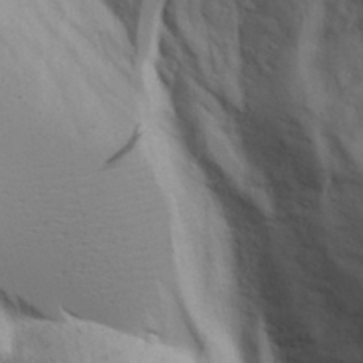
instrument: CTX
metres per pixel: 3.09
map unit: Aa
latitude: 18.6679
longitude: -125.7260
